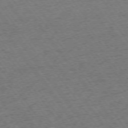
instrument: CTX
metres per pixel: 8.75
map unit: Ap
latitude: -74.8408
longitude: -88.6491
